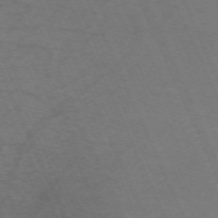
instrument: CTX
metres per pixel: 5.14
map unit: Nhu
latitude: -68.0850
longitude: 39.3888
